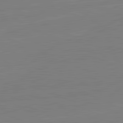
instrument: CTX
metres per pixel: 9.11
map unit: lApd
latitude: 82.2711
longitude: -158.1200
